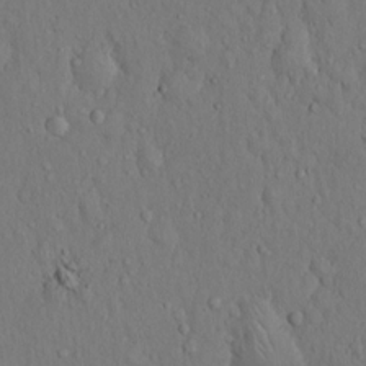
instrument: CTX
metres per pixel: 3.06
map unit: Hto
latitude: 14.2145
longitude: -57.8961
